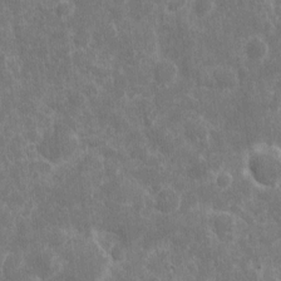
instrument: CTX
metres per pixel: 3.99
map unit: eHh
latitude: 7.1781
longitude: -70.2144
